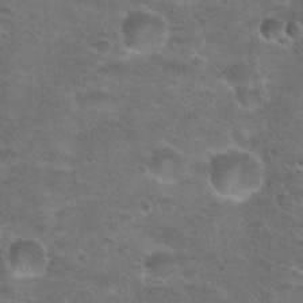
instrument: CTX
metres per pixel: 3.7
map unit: Hto
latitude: 23.9717
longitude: -49.5749
